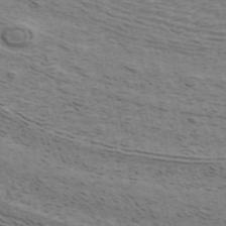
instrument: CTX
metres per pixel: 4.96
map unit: ANa
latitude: 42.6868
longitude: 29.3510
